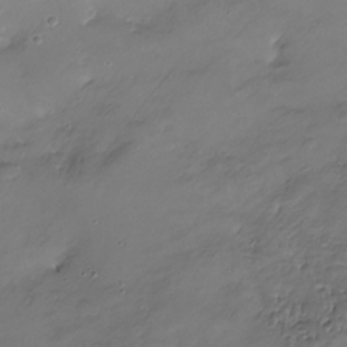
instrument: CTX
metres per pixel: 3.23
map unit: Nhu
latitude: -27.5588
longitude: -60.0444
